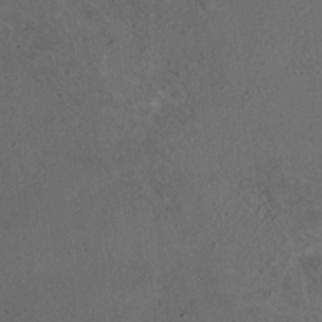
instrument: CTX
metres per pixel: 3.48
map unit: HNhu
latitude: 5.6694
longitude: 13.7478
